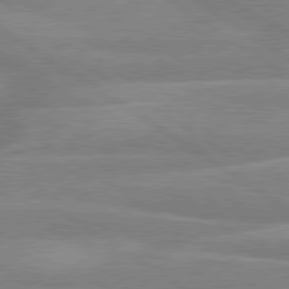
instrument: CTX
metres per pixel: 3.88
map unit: lApd
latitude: 79.4049
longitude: -122.8380
